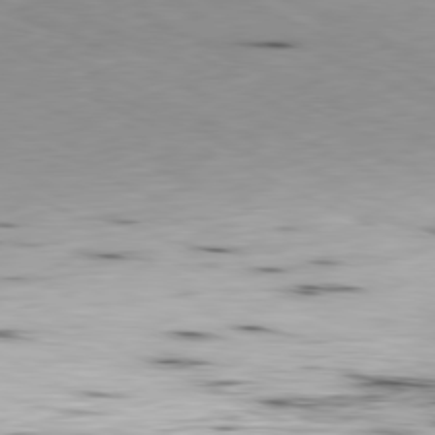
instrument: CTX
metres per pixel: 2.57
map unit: Ap
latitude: -81.0676
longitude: -69.5182
